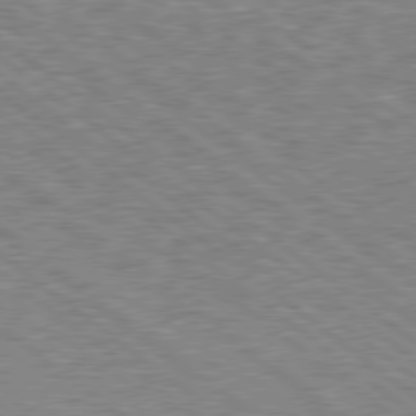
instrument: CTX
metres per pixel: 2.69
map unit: Hpe
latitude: 78.5546
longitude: -170.9325
